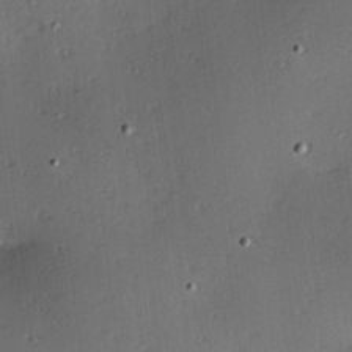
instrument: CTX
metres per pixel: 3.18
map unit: Hve
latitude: 14.0822
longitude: -90.5357
